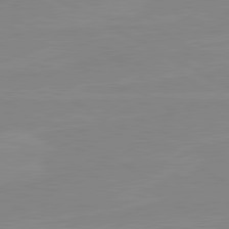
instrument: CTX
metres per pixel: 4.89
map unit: lApd
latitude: 80.7057
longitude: -176.4223
